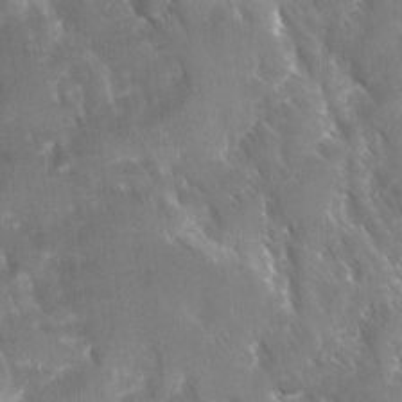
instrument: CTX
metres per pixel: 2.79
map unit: Ave
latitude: -11.2754
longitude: -119.4615
